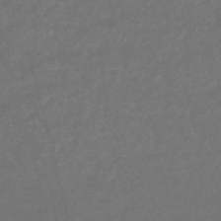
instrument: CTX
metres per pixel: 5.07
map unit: eHb
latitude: -47.5966
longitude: 87.1242
